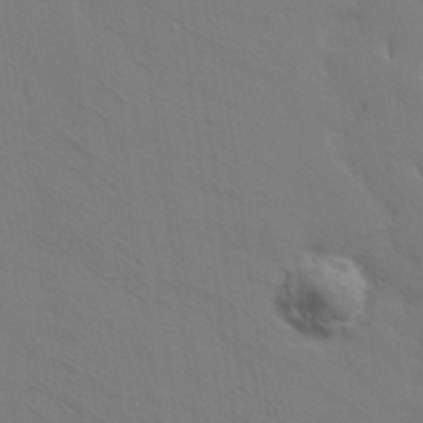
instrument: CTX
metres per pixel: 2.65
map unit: Ave
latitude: 23.5182
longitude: -135.7260
